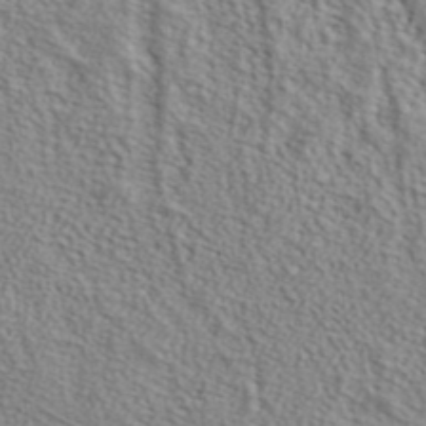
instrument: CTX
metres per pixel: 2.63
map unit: ANa
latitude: 37.5749
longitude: 24.4440
